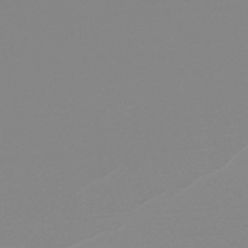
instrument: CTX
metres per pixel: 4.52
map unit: lHb
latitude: -49.3510
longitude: 68.3684
